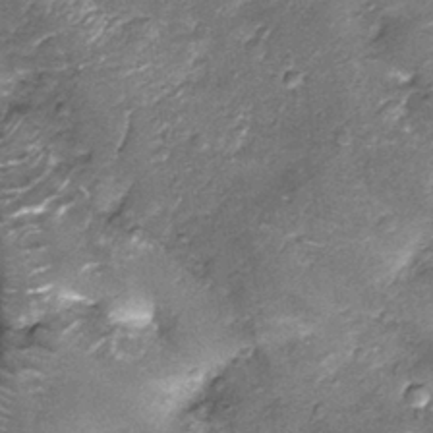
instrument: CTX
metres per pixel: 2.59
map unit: Nhu
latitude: -13.1620
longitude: -22.6868
